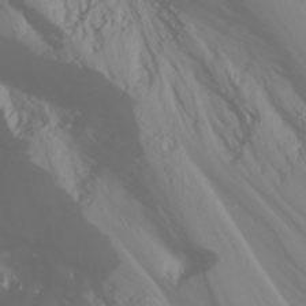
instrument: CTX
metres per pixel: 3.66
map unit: Nhu
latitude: -0.1984
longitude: -75.8961
